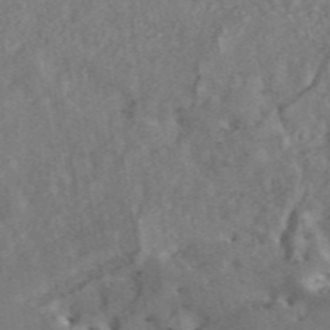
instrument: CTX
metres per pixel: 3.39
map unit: ANa
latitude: 46.2145
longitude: 27.8989
